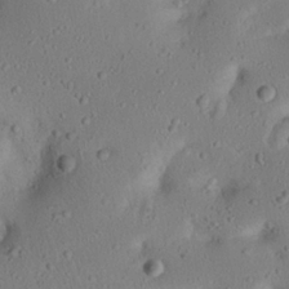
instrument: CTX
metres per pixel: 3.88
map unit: Nhu
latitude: 22.8380
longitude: -72.8758
